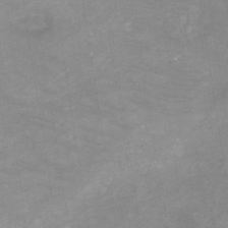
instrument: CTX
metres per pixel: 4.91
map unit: HNb
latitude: -45.5210
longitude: -45.4804
